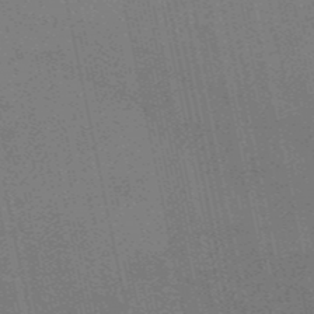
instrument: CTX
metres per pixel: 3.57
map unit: HNb
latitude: -53.3509
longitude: -42.9136
